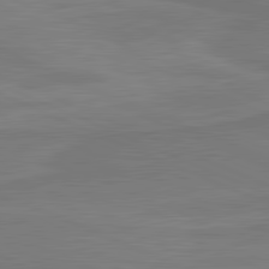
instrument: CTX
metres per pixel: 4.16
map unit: lApd
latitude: 81.5371
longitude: 168.6329
